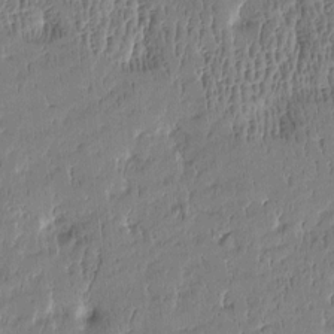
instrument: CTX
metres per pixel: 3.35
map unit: Htu
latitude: -4.3117
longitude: 175.7477
